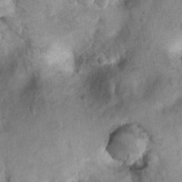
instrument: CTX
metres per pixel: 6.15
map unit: Ht
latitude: 4.3845
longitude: -29.6505
